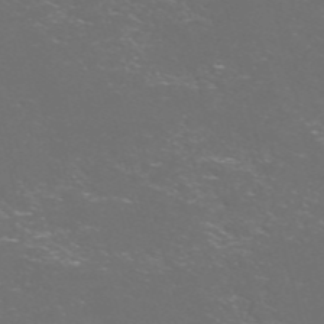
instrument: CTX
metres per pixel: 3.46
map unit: Nve
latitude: -57.7666
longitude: 52.6518
